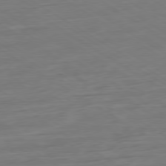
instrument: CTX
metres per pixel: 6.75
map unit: Ap
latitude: -79.9745
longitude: -54.3656
